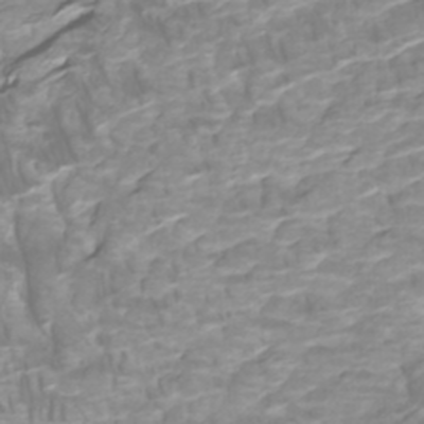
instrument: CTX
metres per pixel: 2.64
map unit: Htu
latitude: -5.1053
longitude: -76.6112
